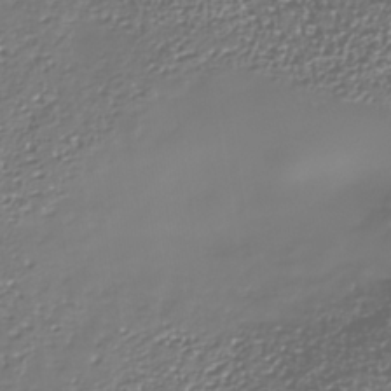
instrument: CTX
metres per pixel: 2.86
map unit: Nhe
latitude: -37.0297
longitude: -90.0633
